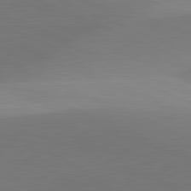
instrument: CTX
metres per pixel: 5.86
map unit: lApd
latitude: 81.7450
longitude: 130.2550
